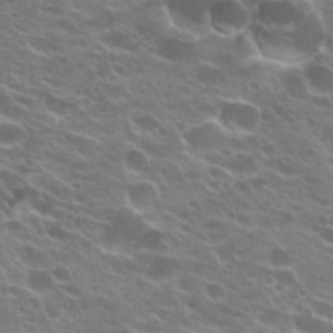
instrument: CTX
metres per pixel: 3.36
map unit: Hto
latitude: 23.7261
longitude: -37.4238
